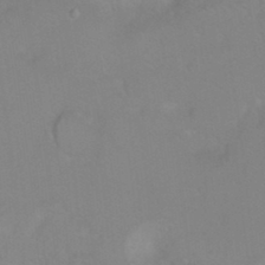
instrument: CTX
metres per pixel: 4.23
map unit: Ht
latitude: 5.9528
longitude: -29.5371
